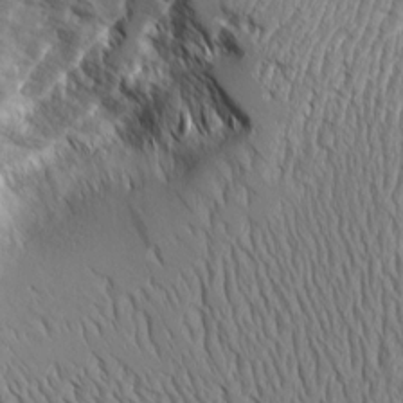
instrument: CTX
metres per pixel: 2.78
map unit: Aa
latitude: 9.1214
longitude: -129.2726
